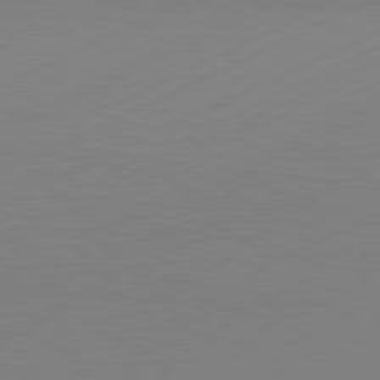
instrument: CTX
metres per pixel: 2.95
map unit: Hpe
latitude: -81.7667
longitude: 12.3873
